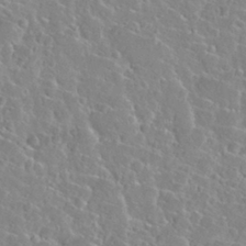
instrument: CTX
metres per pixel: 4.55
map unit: Nhu
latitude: 29.5938
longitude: -52.6302
